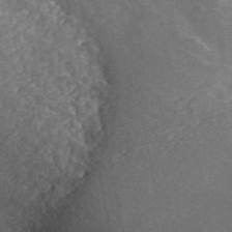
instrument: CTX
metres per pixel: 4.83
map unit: ANa
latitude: 44.7057
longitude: 46.5951
